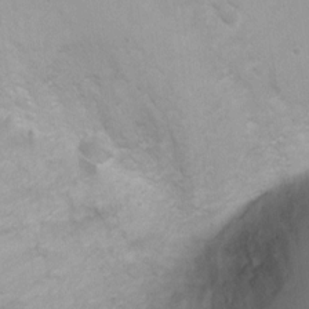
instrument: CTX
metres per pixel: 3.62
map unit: Ht
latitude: 3.6883
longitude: -28.5357
